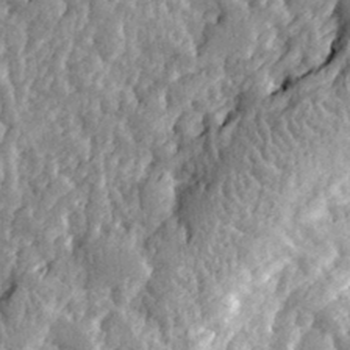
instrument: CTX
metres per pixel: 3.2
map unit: eHh
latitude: 32.2900
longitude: -79.7828
